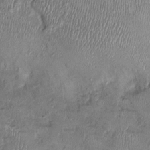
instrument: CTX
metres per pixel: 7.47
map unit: Ht
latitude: -1.6344
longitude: -14.0255
